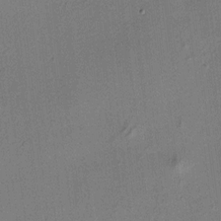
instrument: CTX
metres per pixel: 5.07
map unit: HNhu
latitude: 7.6127
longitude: 15.5022
